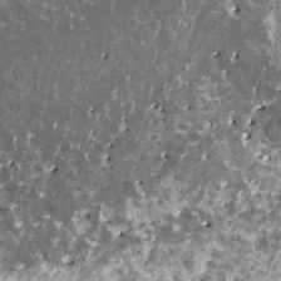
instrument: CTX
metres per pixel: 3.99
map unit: HNhu
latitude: 2.9513
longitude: 6.0661
